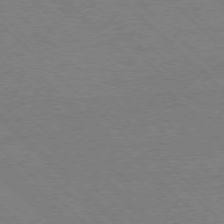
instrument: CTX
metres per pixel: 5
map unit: Ap
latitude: -77.8989
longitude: -85.4049
